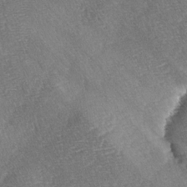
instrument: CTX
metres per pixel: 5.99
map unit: lAa
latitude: -4.8030
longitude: -129.8394
